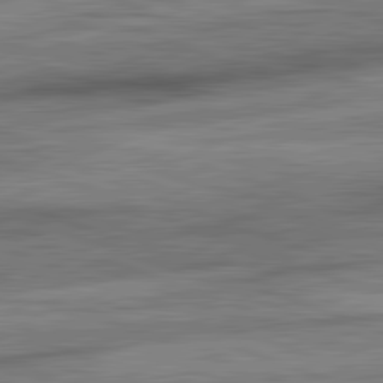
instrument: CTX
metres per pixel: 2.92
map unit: lApd
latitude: 82.3467
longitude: -162.3468
